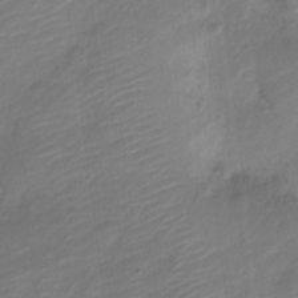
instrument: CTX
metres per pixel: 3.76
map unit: Nve
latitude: -18.0283
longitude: 108.9164
